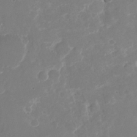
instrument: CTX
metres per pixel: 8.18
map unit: Nhu
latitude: -23.1620
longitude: -73.3860
